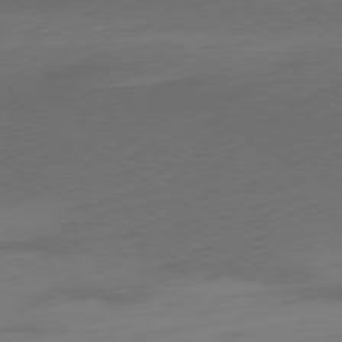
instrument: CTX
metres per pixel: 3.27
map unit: Ap
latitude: -79.0864
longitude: -94.3090
